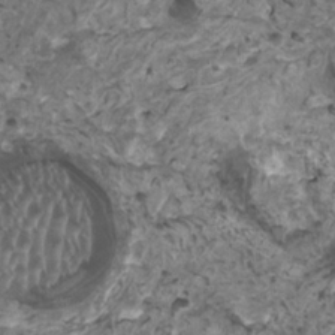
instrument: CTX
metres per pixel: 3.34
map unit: HNhu
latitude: 0.8002
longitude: 5.3131
